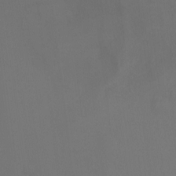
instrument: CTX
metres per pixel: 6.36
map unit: Ht
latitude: 1.8394
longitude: -28.7246
